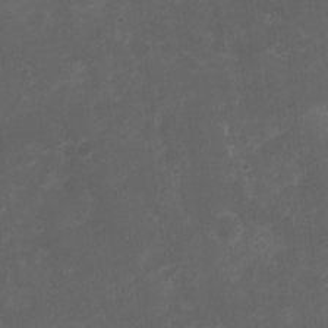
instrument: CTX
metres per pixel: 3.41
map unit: Nhu
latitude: 3.0836
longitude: -16.8758
